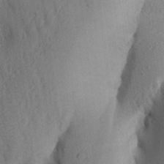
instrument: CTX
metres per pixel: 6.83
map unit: Aa
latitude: 28.5734
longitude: -148.1767
